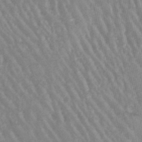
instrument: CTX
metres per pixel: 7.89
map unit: lHb
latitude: -46.6518
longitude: 76.2739
